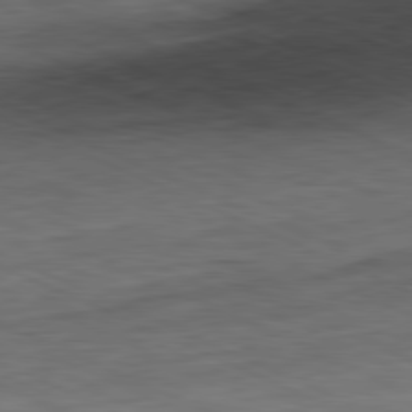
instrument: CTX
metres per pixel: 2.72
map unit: Ap
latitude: -81.6911
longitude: -71.9906
